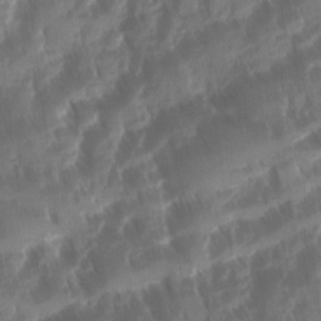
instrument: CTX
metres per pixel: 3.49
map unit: Ave
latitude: -11.2187
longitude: -119.5938
